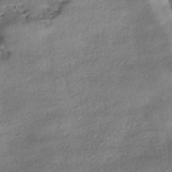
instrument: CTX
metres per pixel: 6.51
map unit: HNhu
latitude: -40.2550
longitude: 96.8597
